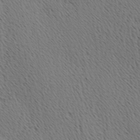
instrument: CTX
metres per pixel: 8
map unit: Hve
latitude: 3.2726
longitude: -124.9513
